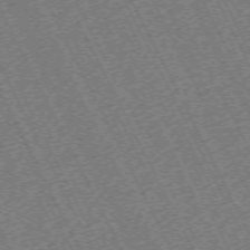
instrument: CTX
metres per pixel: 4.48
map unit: Hpe
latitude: -71.3699
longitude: 10.4440
